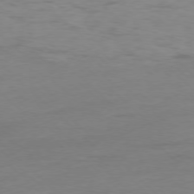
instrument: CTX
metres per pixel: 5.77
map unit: Ap
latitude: -77.5966
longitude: -81.5371
